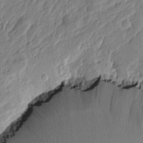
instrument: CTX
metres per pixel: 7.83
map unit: Htu
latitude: -4.1228
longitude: 179.9556
